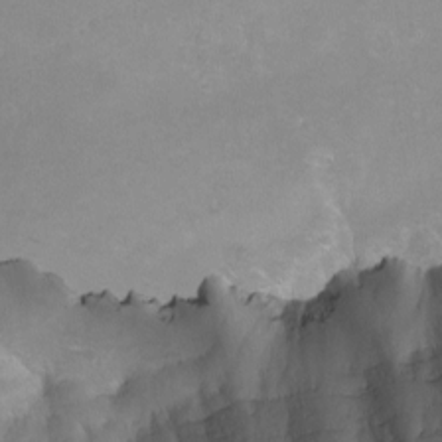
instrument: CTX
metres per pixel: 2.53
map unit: Nhu
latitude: -5.0297
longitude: -77.5938
